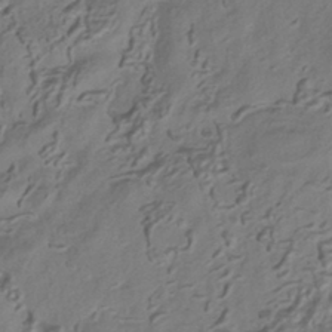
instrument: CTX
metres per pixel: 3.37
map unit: HNhu
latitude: -41.5966
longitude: 105.3509
